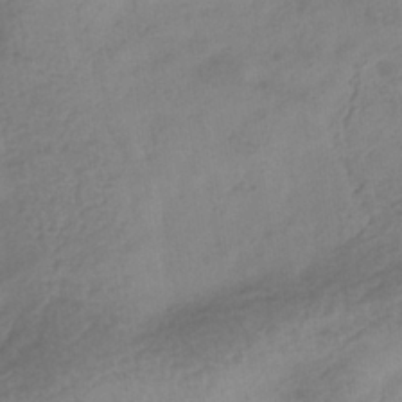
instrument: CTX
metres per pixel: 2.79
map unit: eHb
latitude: -35.8233
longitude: 81.3321
